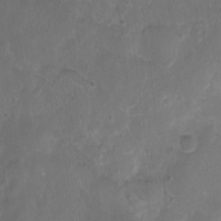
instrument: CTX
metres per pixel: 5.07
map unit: Nhu
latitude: 3.5182
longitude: -15.5938
